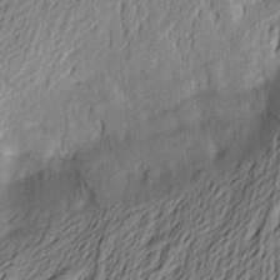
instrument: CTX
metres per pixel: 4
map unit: Aa
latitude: 22.2145
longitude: -150.4412
